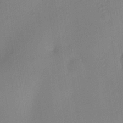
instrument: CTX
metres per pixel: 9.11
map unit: HNhu
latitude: 6.2711
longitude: 13.6155
